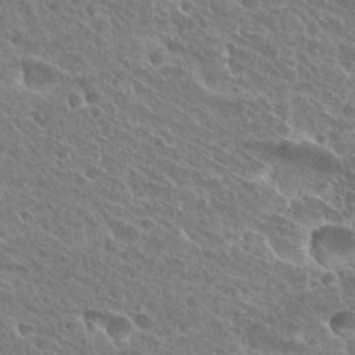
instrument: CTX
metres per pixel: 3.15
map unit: Hto
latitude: 27.7261
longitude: -38.6679
